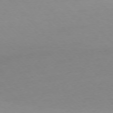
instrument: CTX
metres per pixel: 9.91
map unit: Ap
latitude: -76.6896
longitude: -71.3859
